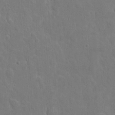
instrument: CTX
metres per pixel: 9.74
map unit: eHh
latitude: 9.7261
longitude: -72.7247
